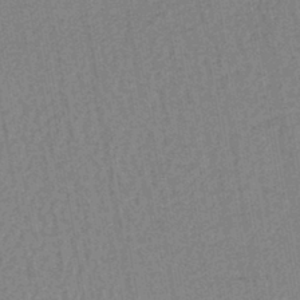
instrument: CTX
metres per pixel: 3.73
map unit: lHb
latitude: -42.2928
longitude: 62.8786
